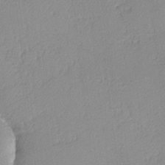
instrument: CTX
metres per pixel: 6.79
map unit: lHvf
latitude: -13.4643
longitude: -102.5734
